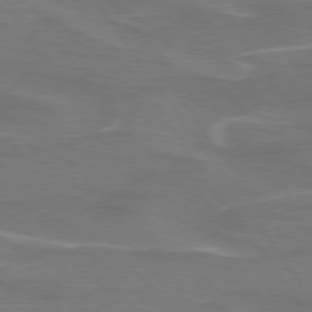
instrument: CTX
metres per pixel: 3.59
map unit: lApd
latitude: 74.9136
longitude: -61.7260
